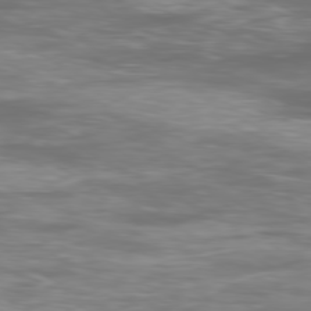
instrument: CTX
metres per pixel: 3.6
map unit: Ap
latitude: -79.8044
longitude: -73.9528
